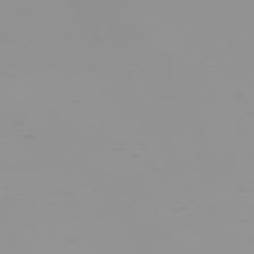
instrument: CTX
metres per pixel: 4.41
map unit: Hpe
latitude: -73.7477
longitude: 6.9163
